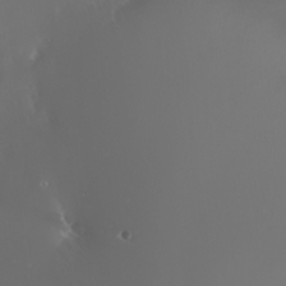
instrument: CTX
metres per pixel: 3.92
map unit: Nhu
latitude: -7.3887
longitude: -91.1403
